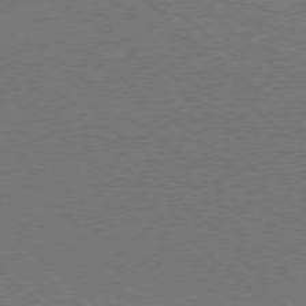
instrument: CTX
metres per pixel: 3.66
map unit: Ap
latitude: -78.2928
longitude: -90.1200
